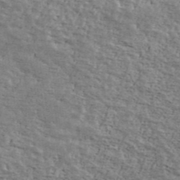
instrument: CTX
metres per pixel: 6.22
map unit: Ave
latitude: 40.0255
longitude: -110.2145
